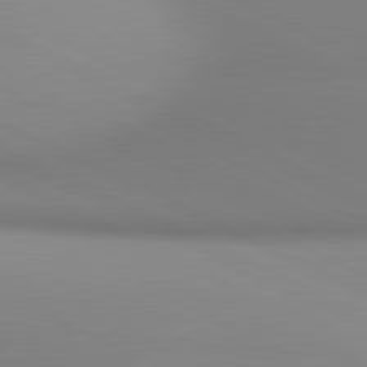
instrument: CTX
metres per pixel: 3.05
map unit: lApd
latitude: 81.0647
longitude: 143.9367
